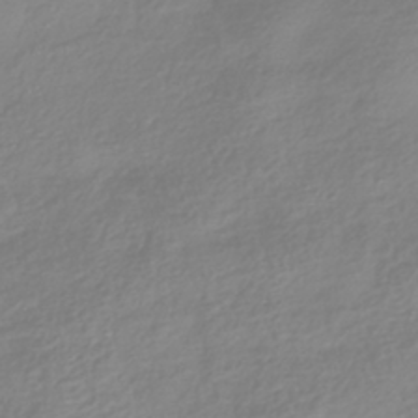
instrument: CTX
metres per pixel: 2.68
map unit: HNhu
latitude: -41.4454
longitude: 100.7652
